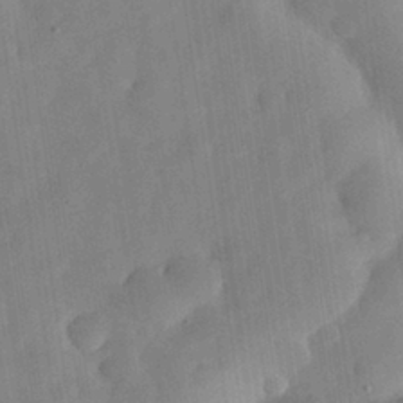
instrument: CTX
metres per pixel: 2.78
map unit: eHh
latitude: 29.5749
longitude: -74.8191
